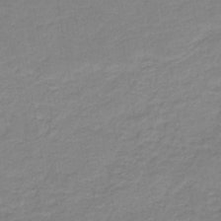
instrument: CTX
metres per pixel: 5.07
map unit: HNb
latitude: -35.0297
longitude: 52.5006
